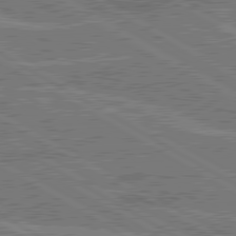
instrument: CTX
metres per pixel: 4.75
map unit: lApd
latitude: 80.4601
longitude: 119.5021
